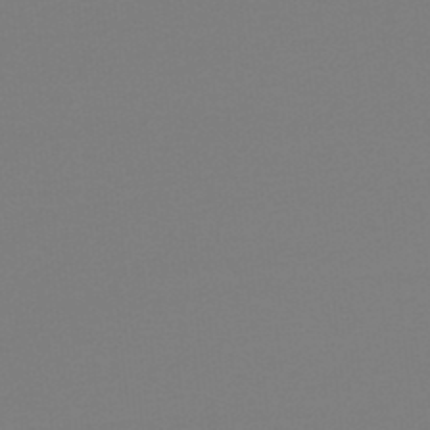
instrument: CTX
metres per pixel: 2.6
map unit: lHb
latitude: -48.7086
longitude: 65.7289
